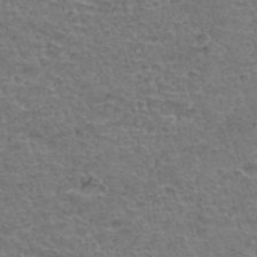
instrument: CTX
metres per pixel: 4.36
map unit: Hto
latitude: 35.2348
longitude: -46.7247
